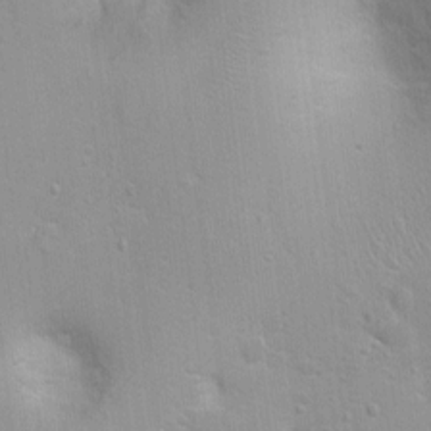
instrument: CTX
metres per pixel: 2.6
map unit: Nhu
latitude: 1.5560
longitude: -16.5545
